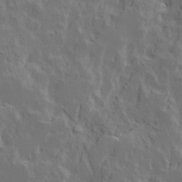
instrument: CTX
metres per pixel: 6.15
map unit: Ave
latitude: 15.2915
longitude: -137.6505
